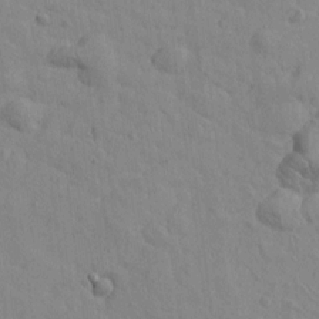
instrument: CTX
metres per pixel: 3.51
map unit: Htu
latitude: -2.3306
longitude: -175.5938
